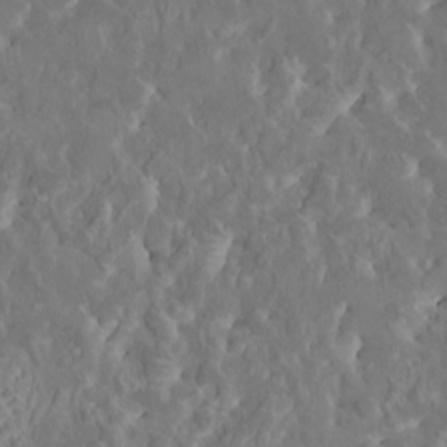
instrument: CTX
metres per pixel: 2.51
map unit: HNhu
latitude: 5.0647
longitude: 10.0850
